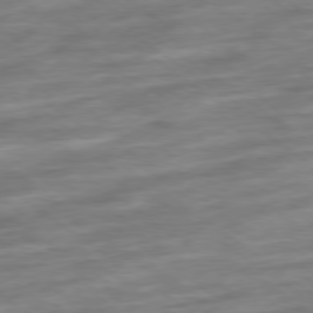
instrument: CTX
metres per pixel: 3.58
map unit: Ap
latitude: -79.3887
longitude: -48.1767
